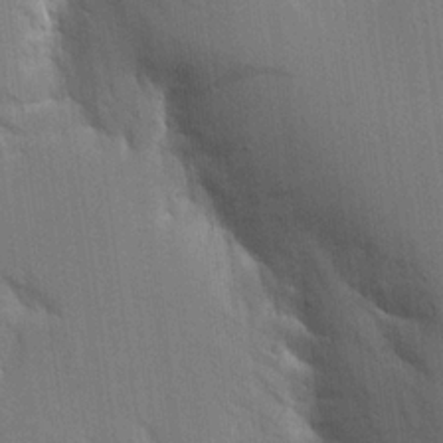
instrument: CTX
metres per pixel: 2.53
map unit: Aa
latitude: 16.5546
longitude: -149.1781
